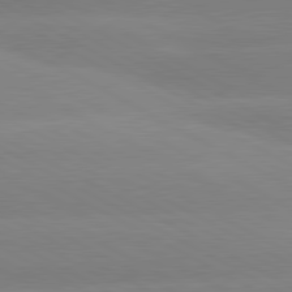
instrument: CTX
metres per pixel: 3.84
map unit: lApd
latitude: 80.6490
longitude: -153.5938
